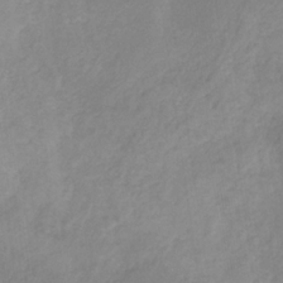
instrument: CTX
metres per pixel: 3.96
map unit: HNb
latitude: -31.9178
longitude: 59.3887
